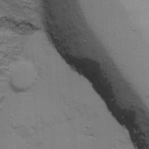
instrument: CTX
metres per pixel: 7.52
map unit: Ave
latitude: 13.6694
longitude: -102.4601
